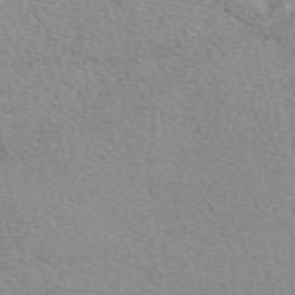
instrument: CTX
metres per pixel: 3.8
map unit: eAb
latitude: 49.8583
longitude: 106.8219
